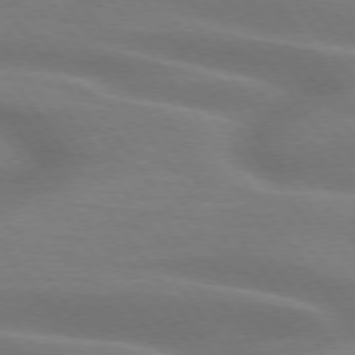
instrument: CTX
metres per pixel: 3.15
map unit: lApd
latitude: 75.0458
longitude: -59.3293
